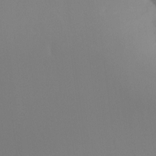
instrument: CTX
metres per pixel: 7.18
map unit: Nhu
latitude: -16.4818
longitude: -48.0822
